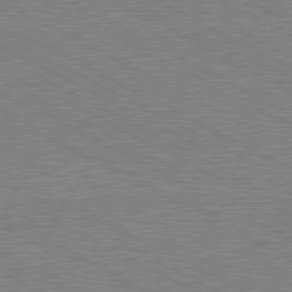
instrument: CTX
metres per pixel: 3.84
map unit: lApd
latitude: 80.9325
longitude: 150.9920
